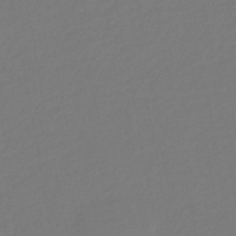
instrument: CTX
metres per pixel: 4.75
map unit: HNb
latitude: -47.2187
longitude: 57.2565
